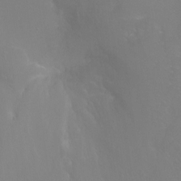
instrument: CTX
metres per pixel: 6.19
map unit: Ht
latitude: -4.4062
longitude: -24.7624
